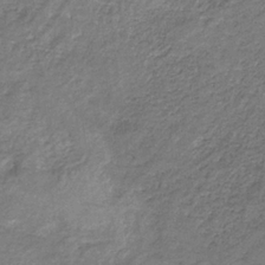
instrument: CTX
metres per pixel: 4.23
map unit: HNb
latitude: -32.9920
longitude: 59.1998
